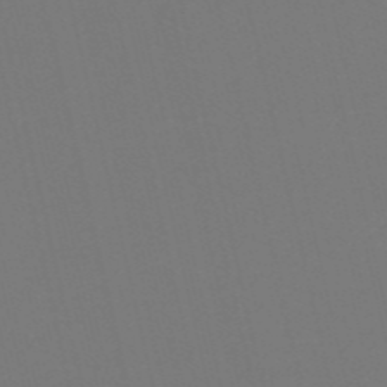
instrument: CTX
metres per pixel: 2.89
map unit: HNb
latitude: -54.9353
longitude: -38.8758
